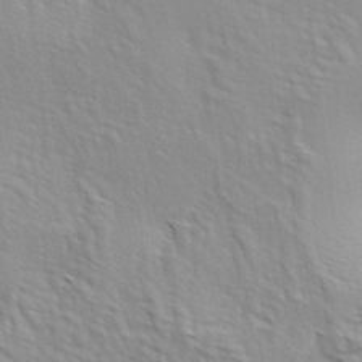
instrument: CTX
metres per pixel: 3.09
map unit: lAa
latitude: -4.5007
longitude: -121.8206
